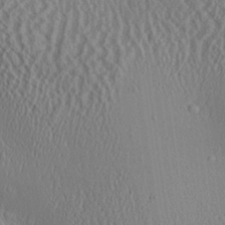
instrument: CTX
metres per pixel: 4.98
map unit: Aa
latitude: 24.4223
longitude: -135.5182
